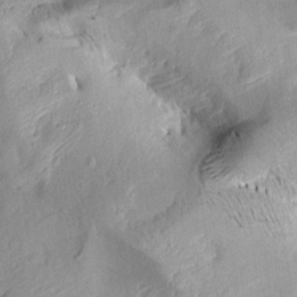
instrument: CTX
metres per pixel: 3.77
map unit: Aa
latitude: 8.9514
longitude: -142.8380
